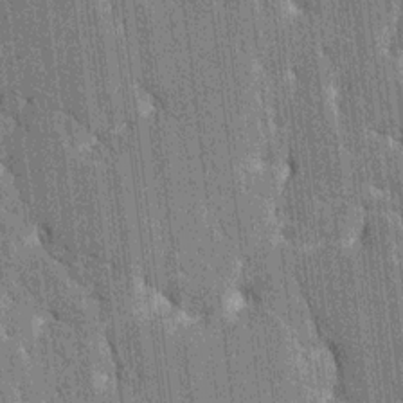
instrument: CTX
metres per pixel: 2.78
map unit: HNhu
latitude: 7.5182
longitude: -6.0255
